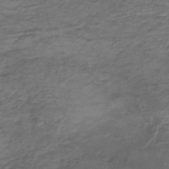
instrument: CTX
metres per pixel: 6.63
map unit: Nhe
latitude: -48.2551
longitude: -171.1592
